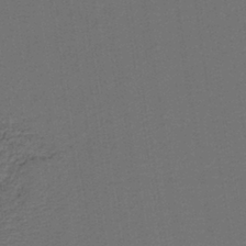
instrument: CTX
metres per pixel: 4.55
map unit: lHb
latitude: -39.9178
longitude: 55.2376
